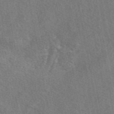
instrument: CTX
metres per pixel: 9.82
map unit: eAb
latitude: 48.8569
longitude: 113.0487
